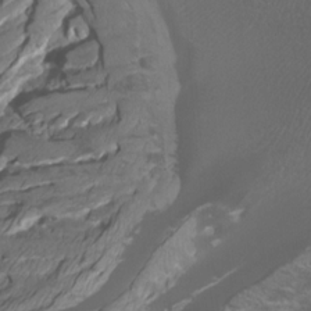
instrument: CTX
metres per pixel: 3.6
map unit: Htu
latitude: -6.6518
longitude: -74.6868
